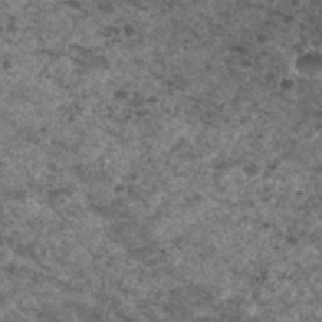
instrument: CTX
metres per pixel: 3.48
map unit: Nhu
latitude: 29.6883
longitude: -49.7828
